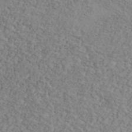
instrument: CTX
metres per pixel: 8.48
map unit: Ave
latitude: 41.9906
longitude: -109.8016
